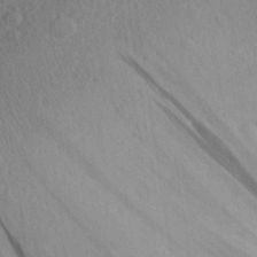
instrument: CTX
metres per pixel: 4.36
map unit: Aa
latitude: 27.9150
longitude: -143.1214
